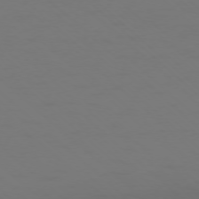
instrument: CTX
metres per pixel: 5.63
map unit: Ap
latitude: -76.2362
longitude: -79.3293
